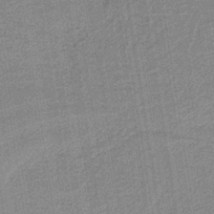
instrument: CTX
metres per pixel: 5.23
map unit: HNb
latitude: -35.8422
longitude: 59.3131
